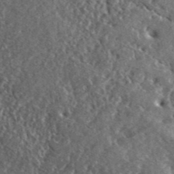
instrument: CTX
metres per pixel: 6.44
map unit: lHvf
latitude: 42.4601
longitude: -89.5938
